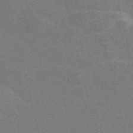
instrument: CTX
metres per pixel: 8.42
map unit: Nve
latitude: -58.2739
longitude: 63.5399
